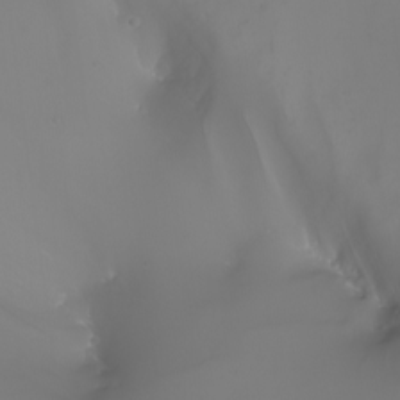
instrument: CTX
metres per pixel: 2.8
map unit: Nhu
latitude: -7.8800
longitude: -93.4048
